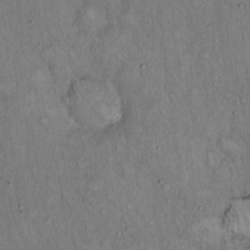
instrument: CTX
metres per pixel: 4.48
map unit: Hto
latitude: 15.1781
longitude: -59.2159
